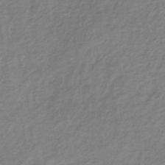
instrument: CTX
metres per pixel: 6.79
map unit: lHb
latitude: -39.0109
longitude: 71.6722
